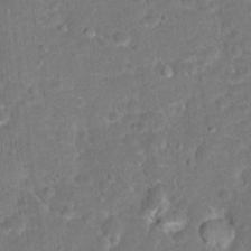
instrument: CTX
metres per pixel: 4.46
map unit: Hto
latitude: 17.0458
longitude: -42.3467
